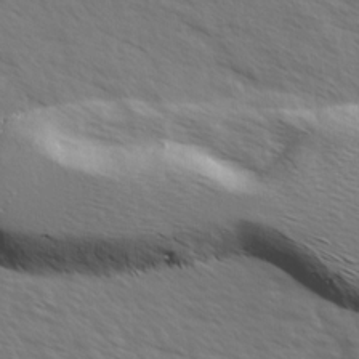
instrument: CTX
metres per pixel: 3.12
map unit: Ave
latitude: 13.5371
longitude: -101.9906
